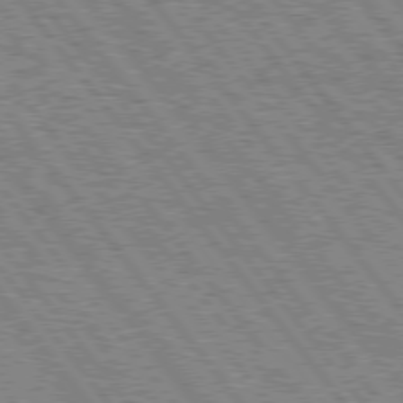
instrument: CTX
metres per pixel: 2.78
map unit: Hpe
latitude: 75.8394
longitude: -149.3860
